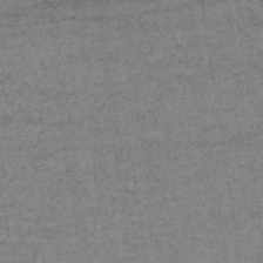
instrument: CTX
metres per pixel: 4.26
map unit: lHb
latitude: -34.3306
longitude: 70.6896
